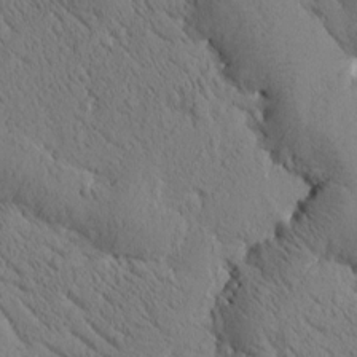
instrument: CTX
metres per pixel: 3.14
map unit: Htu
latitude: -0.3873
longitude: 175.4265
